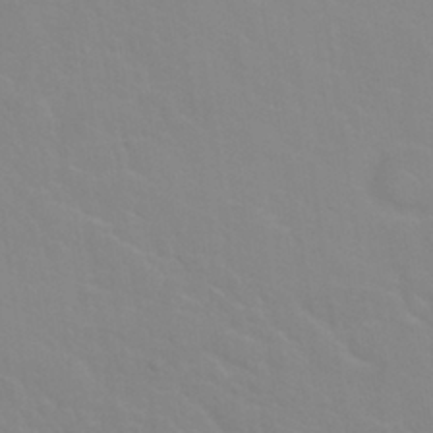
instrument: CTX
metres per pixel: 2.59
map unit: Nhu
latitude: 28.1955
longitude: -52.0255
